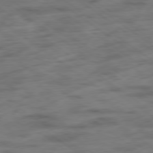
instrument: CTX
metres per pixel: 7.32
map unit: Hpe
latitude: -79.1809
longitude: -22.4790
